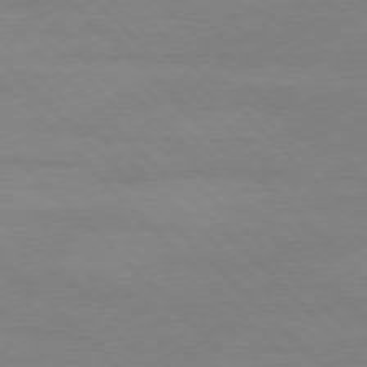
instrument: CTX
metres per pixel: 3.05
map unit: Ap
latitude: -77.3510
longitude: -92.5734
